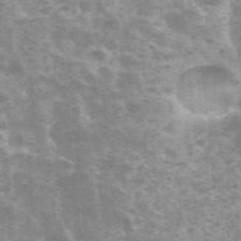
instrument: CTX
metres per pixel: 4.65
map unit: eHh
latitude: 35.8961
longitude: -59.9717
